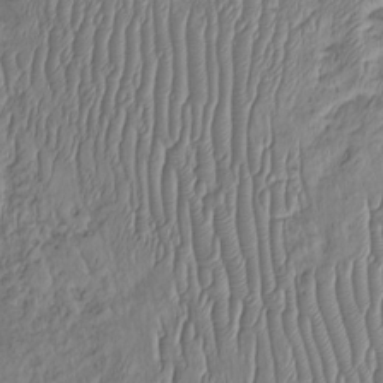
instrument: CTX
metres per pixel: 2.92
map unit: Htu
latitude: -5.5021
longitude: 155.7099
